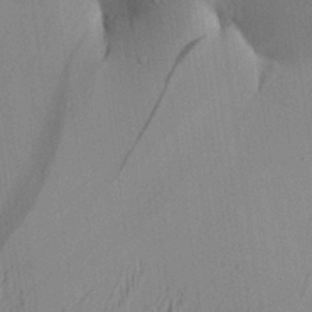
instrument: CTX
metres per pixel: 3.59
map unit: Aa
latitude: 28.8002
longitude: -137.9150
